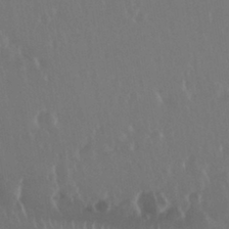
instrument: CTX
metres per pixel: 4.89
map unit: Nhu
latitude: 29.7072
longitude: -57.2536
